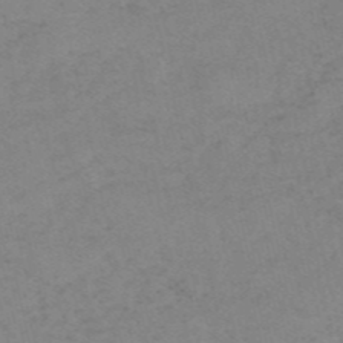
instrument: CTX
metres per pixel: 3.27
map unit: HNb
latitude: -54.5763
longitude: -42.3089
